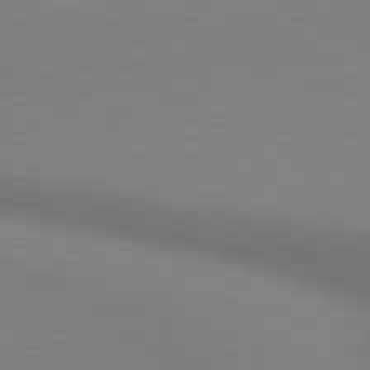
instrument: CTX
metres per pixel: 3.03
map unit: lApd
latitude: 80.3845
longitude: 130.5007
